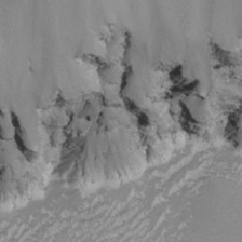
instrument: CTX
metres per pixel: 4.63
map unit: Nhu
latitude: -8.1039
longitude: -91.0647
